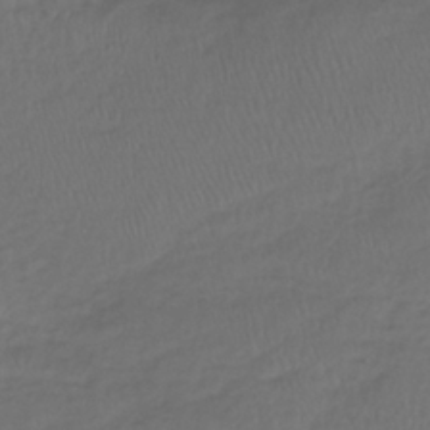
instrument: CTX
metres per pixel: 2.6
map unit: lHb
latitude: -39.4832
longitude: 69.8233
